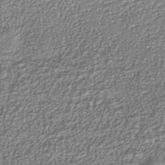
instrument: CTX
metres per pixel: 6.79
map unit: Nhu
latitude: -39.3510
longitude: -84.8191
